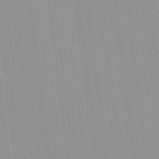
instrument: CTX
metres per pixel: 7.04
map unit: lHvf
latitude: -13.0109
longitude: -103.0836
